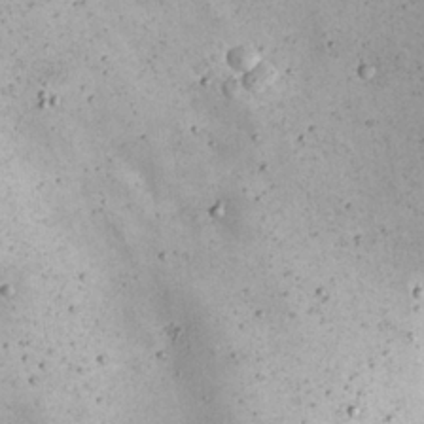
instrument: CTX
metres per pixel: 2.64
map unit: Nhu
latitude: 22.2711
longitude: -67.2159
